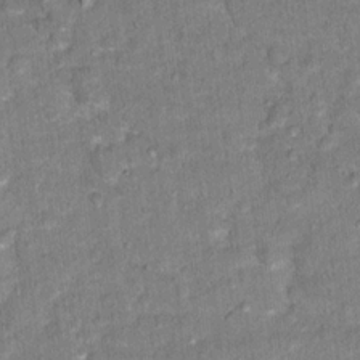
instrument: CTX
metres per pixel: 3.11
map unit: Hto
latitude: 17.2726
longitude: -36.5357
